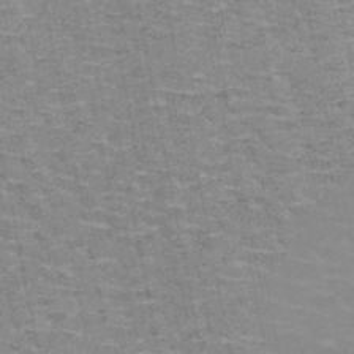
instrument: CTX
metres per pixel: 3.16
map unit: HNb
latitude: -48.0661
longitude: -47.2159
